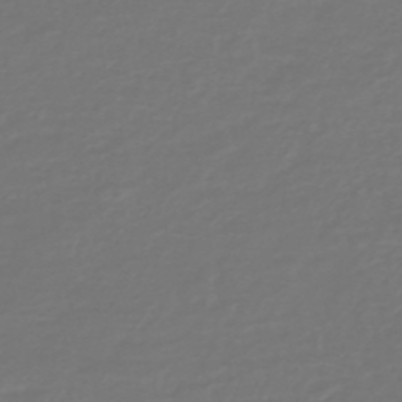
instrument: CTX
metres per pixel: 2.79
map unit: HNb
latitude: -47.1053
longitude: 54.7085
